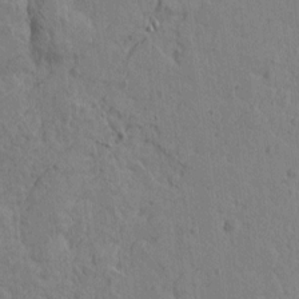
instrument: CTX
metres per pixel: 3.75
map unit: Htu
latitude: -2.0472
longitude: -175.7072
